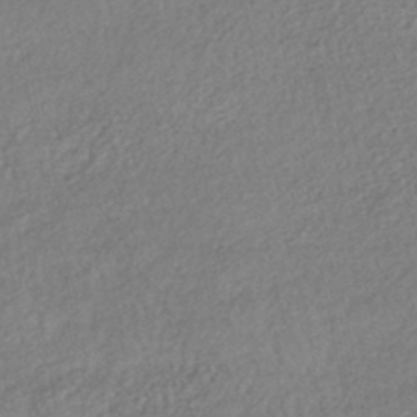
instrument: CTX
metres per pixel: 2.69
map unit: HNhu
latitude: -47.2754
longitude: 102.4629
